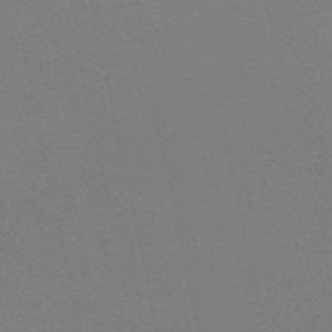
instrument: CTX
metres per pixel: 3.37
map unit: HNb
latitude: -50.0850
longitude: -52.1200
